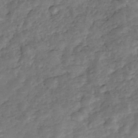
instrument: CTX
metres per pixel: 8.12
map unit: Nhe
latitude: -33.8801
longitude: -143.5371
